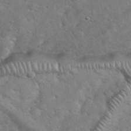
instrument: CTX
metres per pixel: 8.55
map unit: eHh
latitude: 37.2159
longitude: -64.3278
